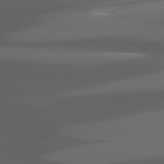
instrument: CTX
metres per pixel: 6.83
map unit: lApd
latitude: 80.6868
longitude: -141.0647
